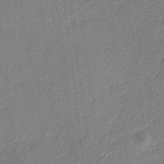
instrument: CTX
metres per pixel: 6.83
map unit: eHb
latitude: -29.8422
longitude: 66.0850
